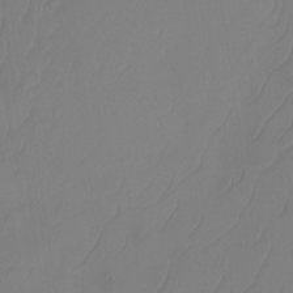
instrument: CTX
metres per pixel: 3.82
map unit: Ht
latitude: -14.4062
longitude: -49.6694
